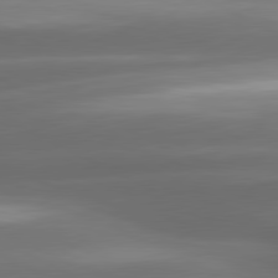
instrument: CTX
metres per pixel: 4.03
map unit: lApd
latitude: 80.7813
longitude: -142.2334
